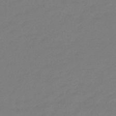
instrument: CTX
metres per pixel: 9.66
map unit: eHb
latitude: -46.6329
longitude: 86.1984
